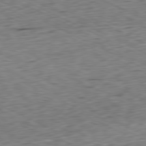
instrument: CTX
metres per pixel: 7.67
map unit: Ap
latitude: -80.8030
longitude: -71.9528
